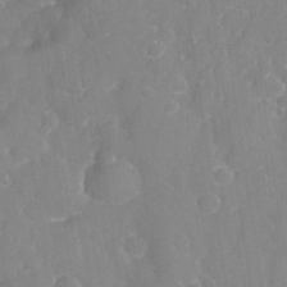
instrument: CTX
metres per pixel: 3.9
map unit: eHh
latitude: 32.3278
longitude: -59.8394
